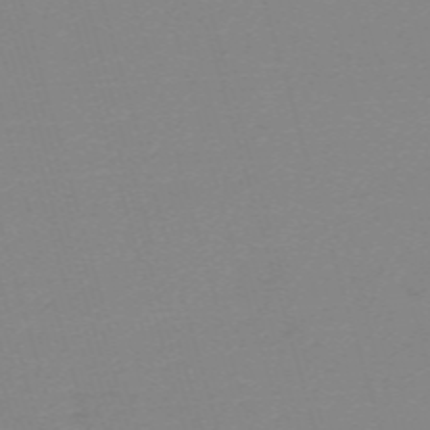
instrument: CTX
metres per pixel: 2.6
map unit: eHh
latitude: -61.5966
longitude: 52.0661
